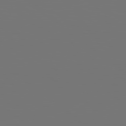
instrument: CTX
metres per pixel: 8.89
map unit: Hpe
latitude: 79.0270
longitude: 177.2187
